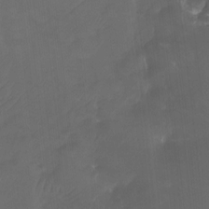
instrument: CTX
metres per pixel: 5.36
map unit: Htu
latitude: -14.4062
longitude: -46.1389
